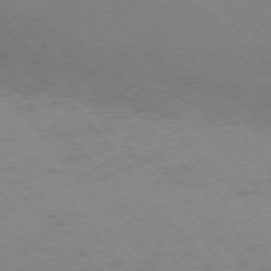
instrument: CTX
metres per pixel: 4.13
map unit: Ap
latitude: -75.3510
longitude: -70.5357
